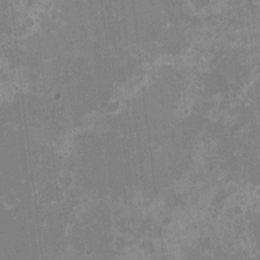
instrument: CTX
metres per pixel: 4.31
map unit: HNhu
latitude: -1.7856
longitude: -5.3482
